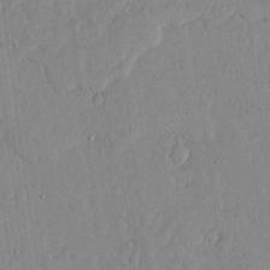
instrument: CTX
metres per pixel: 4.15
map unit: lHvf
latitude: 17.8394
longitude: -116.2334
